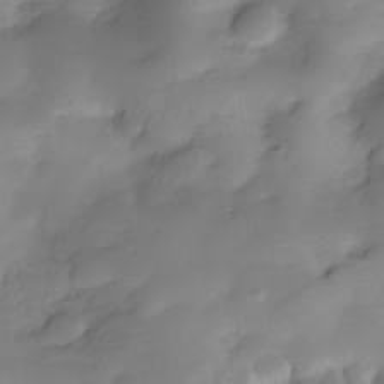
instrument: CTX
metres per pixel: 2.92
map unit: Hve
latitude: -29.2376
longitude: 91.1054
